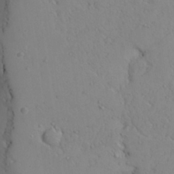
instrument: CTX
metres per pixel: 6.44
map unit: Aa
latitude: 27.3671
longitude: -128.5168
